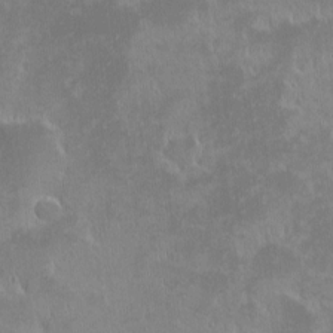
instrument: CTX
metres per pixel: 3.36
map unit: eHh
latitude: -1.9367
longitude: -84.8569
